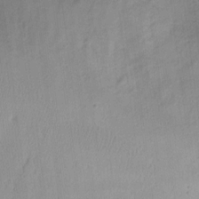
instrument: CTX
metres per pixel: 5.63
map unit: eHh
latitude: 13.9717
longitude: -72.6869
